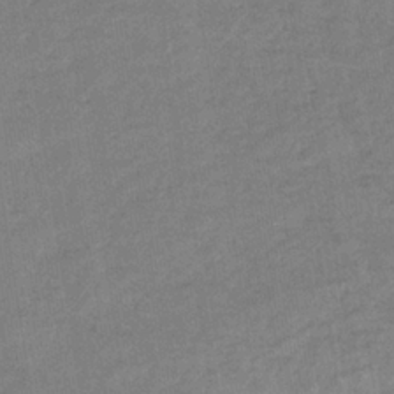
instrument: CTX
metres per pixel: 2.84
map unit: eHb
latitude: -35.3510
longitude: 77.3510
